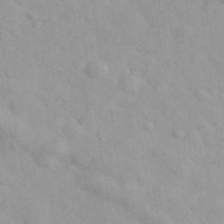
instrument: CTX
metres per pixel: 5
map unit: Ave
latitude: 39.7638
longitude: -107.3104
